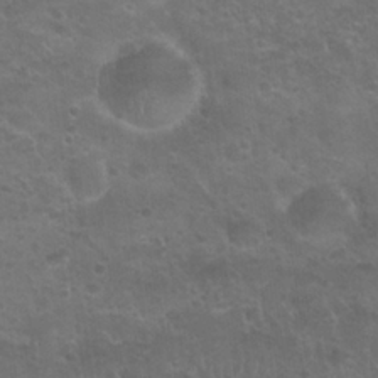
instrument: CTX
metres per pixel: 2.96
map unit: Nhu
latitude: 24.8946
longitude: -51.0269
